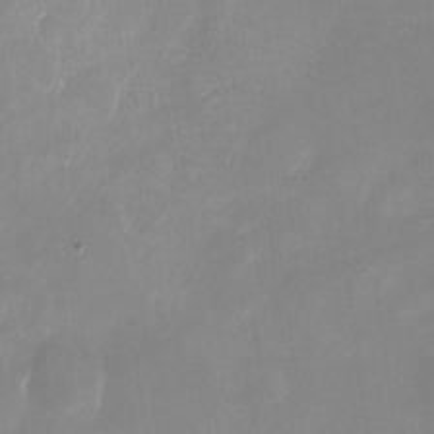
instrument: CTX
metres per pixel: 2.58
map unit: Nhu
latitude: -24.0472
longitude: -71.0080
